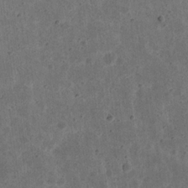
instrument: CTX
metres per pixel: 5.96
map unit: eHh
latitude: 22.1956
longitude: -68.4601
